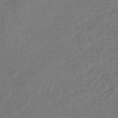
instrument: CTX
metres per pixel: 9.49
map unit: lHb
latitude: -39.9367
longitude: 72.1606
